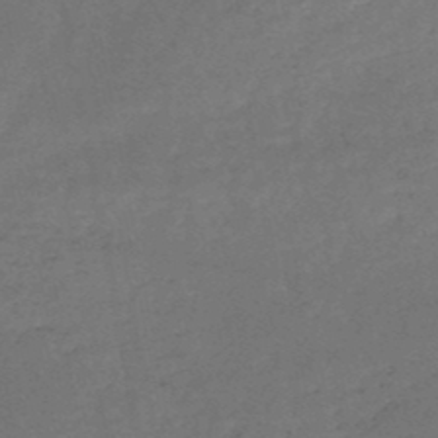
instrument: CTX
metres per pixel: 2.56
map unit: HNb
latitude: -50.9731
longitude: -39.3293
